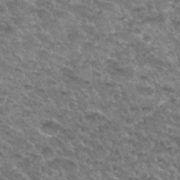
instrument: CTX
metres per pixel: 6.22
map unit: Hto
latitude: 33.5938
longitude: -48.8947
